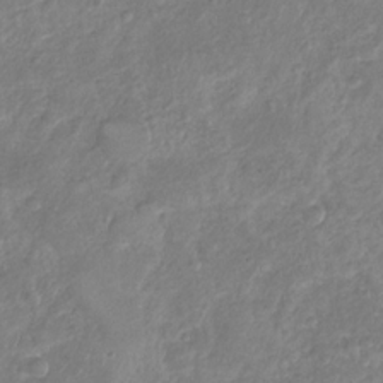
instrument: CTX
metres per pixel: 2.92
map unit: Nhu
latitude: -31.1242
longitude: -60.6112
